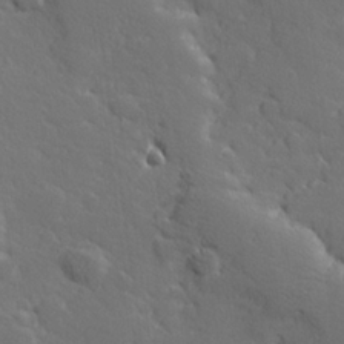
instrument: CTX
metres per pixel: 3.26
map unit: Hve
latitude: 26.5735
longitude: 144.2173
